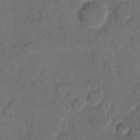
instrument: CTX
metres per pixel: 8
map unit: eHh
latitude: 12.8191
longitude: -65.8016
